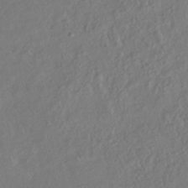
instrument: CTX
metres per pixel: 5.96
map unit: HNhu
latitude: -39.3321
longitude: 107.7100
